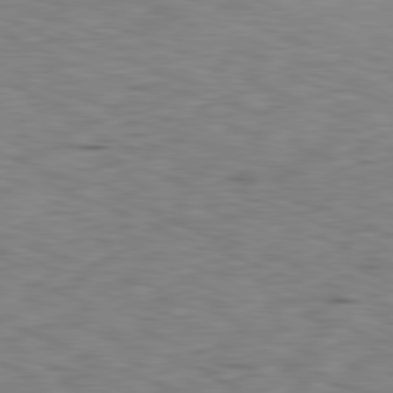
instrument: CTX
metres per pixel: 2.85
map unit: Ap
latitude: -82.0661
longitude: -71.3670
